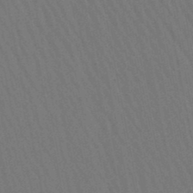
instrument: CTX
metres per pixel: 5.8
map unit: lHb
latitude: -47.7855
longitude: 70.0094
